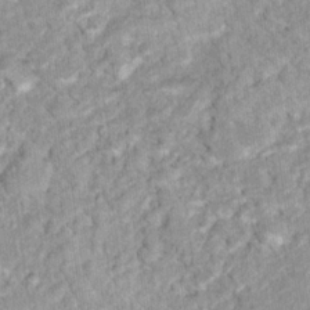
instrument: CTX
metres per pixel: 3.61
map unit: Nhu
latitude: 16.6679
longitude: -31.4616
